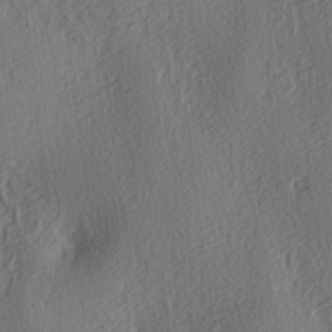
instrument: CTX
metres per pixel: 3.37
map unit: lAa
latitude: 3.8205
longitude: -112.3656
